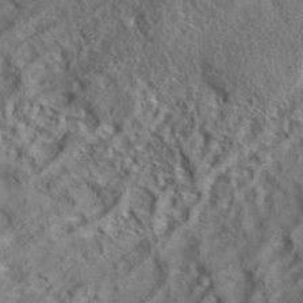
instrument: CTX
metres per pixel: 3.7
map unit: eAb
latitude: 35.9906
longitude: 109.6911
